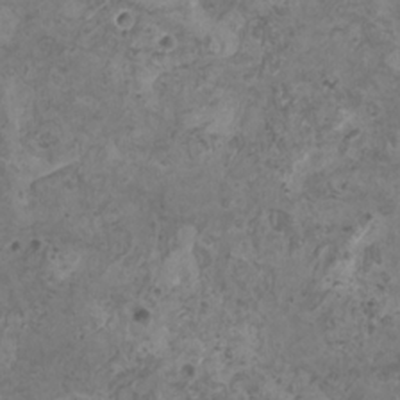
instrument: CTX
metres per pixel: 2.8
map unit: HNhu
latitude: 0.3089
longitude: 3.2564
